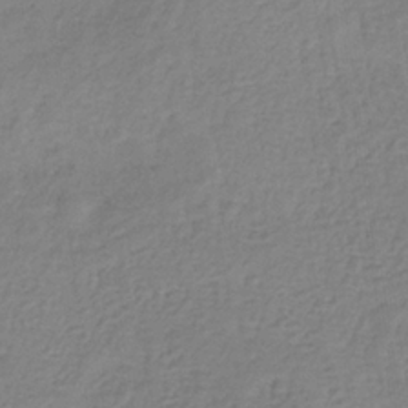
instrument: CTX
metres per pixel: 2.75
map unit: HNb
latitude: -33.8045
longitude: 55.7667
